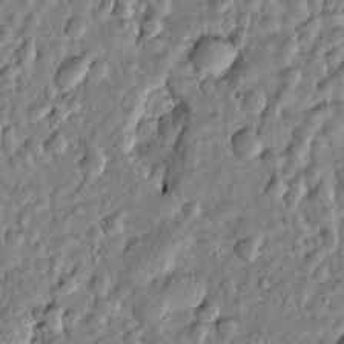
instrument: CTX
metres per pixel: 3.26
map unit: Htu
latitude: -5.8611
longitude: 157.5399
